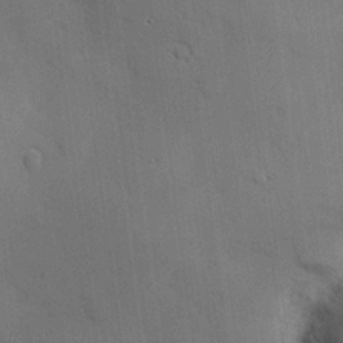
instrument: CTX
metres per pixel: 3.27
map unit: Hve
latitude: 19.2348
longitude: 151.0486
